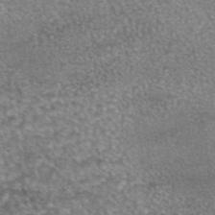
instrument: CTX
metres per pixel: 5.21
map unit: eAb
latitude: 45.0080
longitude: 105.1053
